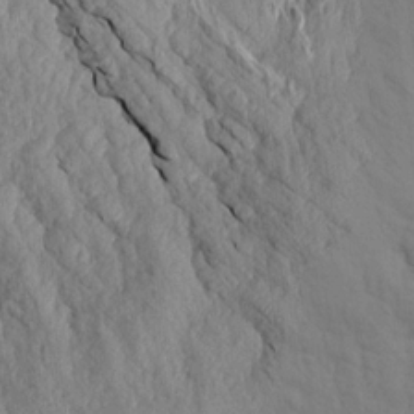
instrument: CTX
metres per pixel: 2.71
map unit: Aa
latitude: 16.9703
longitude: -145.8016
